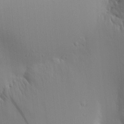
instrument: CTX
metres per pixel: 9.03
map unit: Aa
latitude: 18.3278
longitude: -141.9150
